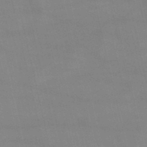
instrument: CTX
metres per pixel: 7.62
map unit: lHb
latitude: -48.6708
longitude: 70.6330
